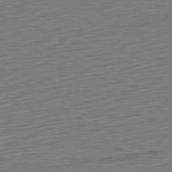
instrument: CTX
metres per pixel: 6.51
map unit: Ap
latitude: -80.8408
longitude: -67.8205
